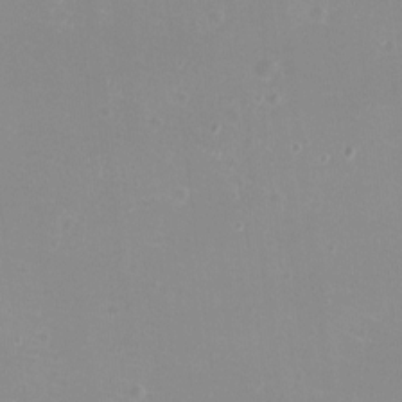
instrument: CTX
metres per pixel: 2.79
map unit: eHh
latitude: -12.1795
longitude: -61.3670
